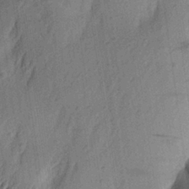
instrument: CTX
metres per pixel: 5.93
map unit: Aa
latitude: 24.2144
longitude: -149.0081
